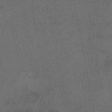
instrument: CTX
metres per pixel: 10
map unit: eAb
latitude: 43.2915
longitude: 104.5384
